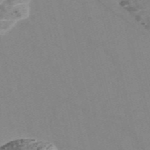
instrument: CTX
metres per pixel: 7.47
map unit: Nve
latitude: -56.9919
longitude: 51.0297
